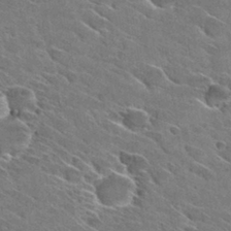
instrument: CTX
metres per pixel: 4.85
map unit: Hto
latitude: 29.4237
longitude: -43.4427
